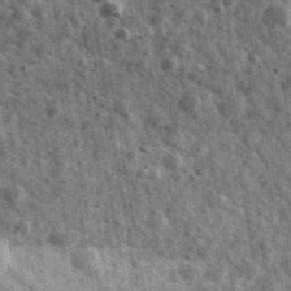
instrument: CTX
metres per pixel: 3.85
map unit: Ave
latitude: 40.1389
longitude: -106.4034
